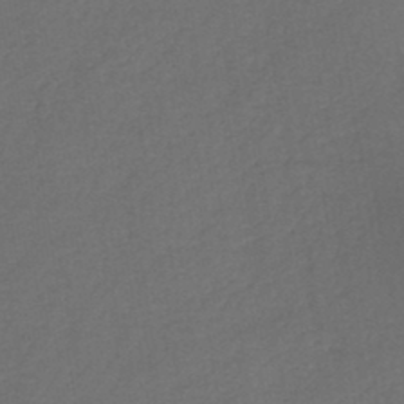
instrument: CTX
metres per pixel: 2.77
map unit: HNb
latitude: -44.1417
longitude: -39.4615
